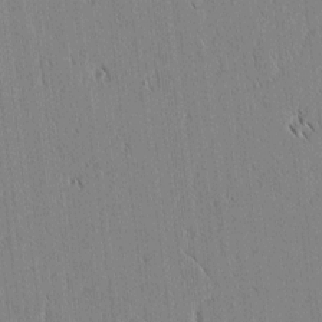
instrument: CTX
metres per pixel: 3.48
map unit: lAvf
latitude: 1.9906
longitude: -106.3467
